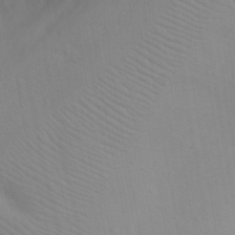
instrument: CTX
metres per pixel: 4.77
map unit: eHh
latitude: 21.4994
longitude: -64.3278
